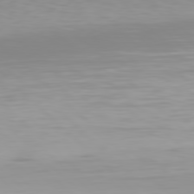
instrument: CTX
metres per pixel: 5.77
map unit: Hpe
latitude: 77.8016
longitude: -173.2914
